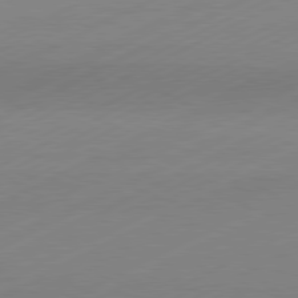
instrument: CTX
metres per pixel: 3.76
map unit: Hpe
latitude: -81.6344
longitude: 12.8786
